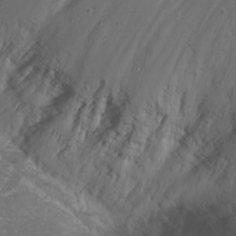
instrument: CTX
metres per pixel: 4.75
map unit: Nhu
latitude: -1.0865
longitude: -80.4223
